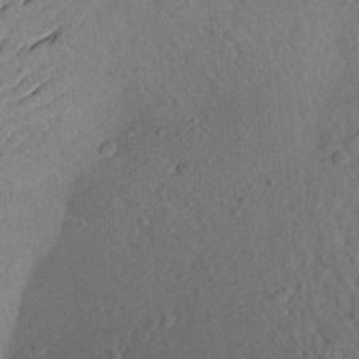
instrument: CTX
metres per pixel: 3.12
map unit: Aa
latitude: 21.7450
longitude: -147.5183
